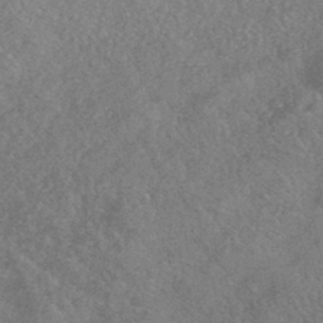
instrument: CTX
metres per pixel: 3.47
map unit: HNhu
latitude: -43.3887
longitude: 92.7085
